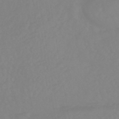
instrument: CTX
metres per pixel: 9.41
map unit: eHb
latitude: -44.1606
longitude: 81.3510
